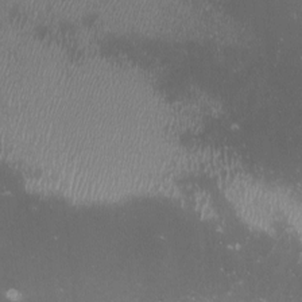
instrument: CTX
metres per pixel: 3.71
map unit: lHvf
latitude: -13.0109
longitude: -101.2726
